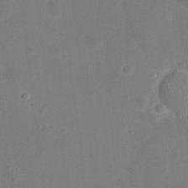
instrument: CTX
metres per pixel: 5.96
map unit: eHh
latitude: 21.8961
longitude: -63.2915
